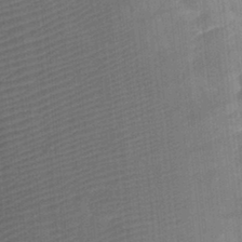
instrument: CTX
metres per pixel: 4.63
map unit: eHh
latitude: 24.3089
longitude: -70.6301
